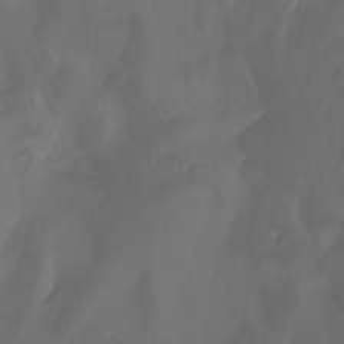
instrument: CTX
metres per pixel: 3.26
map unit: Aa
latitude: -7.6910
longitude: -79.6694
